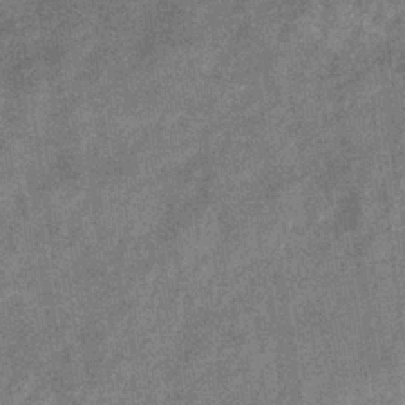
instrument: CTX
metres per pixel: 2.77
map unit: eHb
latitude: -33.8423
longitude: 78.0472
